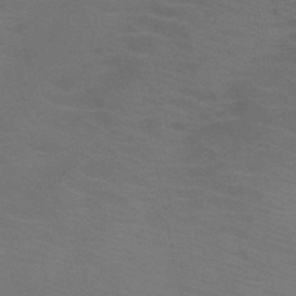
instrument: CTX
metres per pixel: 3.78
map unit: HNb
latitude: -46.1794
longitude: -47.1026
